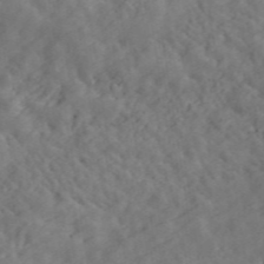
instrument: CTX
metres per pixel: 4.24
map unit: ANa
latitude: 47.5560
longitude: -83.5938
